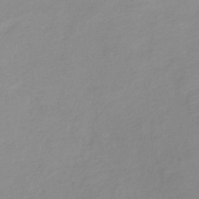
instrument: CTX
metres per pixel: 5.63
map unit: lHb
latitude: -36.5762
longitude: 72.0094
